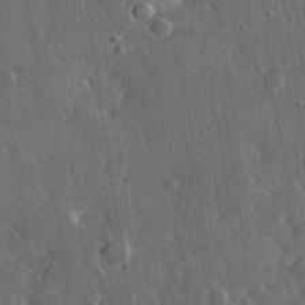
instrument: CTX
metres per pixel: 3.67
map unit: eHh
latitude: 31.1026
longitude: -79.4994
